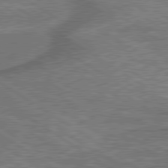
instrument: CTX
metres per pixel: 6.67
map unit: lApd
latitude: 79.6505
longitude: 172.5385
